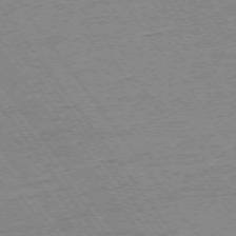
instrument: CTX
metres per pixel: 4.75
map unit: Ap
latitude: -74.3118
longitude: -82.4601
